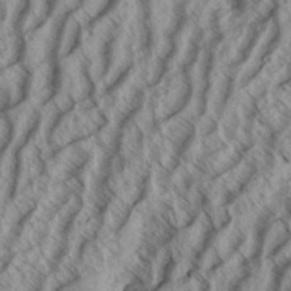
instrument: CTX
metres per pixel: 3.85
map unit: Aa
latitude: 33.8016
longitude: -139.5182
